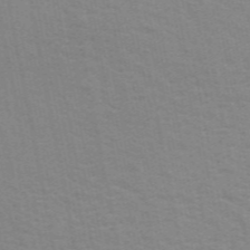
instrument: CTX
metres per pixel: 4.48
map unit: ANa
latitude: 49.4426
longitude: -74.0255
